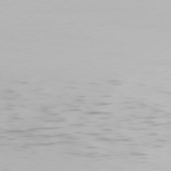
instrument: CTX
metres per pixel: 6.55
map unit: Hpe
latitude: 77.4426
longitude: -130.3657
